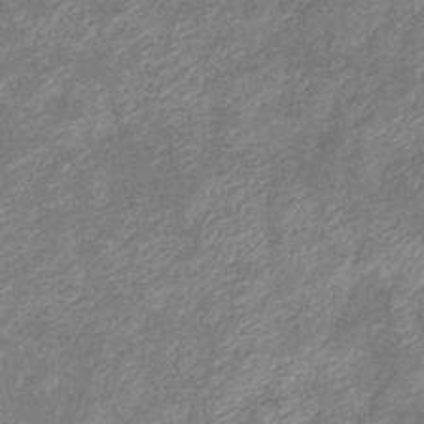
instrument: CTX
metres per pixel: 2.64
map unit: eHb
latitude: -40.5196
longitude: 80.2551
